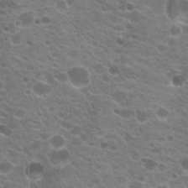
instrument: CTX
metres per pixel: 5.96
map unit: Hto
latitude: 20.1956
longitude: -36.3656
